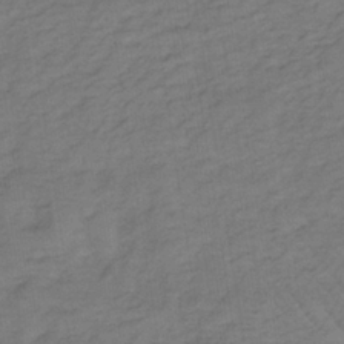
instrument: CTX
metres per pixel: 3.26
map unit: lHb
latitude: -35.7289
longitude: 70.0850
